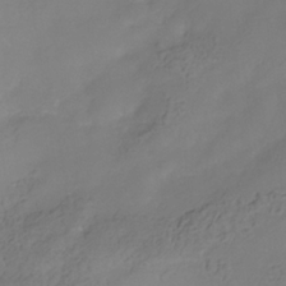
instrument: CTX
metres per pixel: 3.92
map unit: Hve
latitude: -32.5763
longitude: 93.5210
